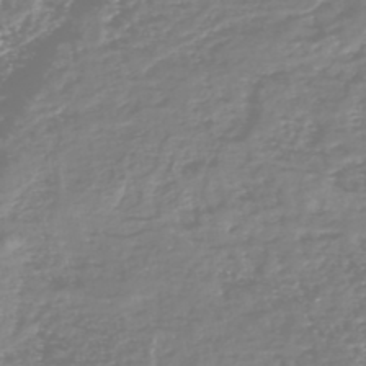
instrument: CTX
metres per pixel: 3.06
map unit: HNhu
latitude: -47.6722
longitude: 27.8044
